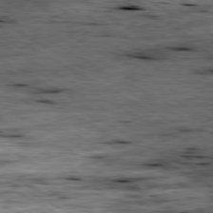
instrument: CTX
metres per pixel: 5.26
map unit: Ap
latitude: -80.7841
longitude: -90.0822
